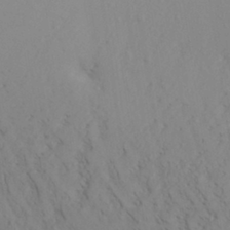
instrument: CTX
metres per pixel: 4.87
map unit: Aa
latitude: 30.3468
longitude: -140.1766
